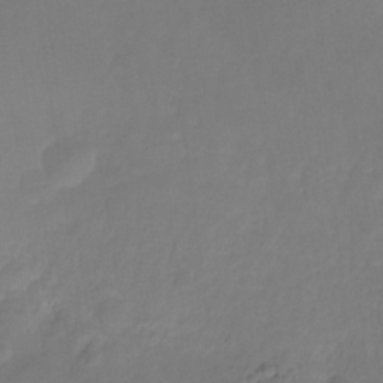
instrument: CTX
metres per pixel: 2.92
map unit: HNhu
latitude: -27.8800
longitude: 75.0487
